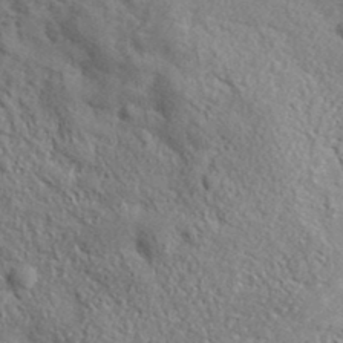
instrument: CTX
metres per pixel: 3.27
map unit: lHvf
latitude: 38.3467
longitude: -87.3293
